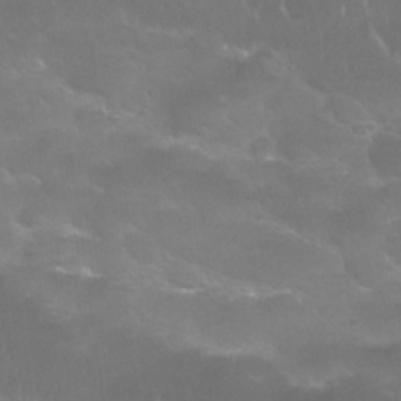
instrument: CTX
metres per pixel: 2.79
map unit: Nhu
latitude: 25.1025
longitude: -52.8758
